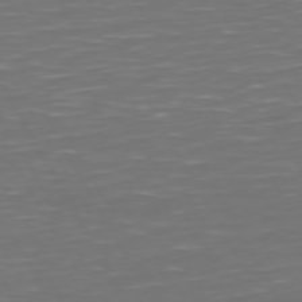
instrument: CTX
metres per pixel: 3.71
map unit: Hpe
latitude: 72.0255
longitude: -126.0255
